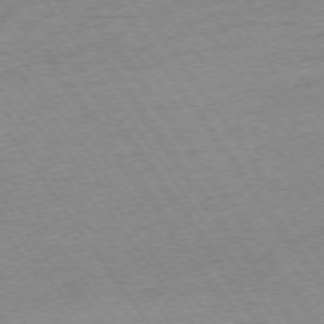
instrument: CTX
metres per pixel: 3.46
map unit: Ap
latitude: -74.7464
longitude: -84.1389
